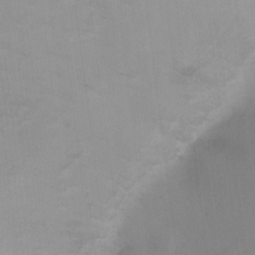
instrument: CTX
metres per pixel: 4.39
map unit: Ht
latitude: 2.5545
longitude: -23.3671
